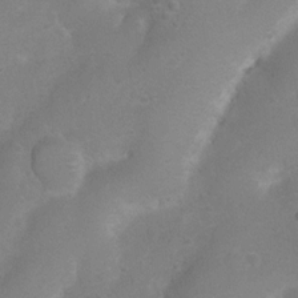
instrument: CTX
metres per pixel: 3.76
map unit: Nhu
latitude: 4.3089
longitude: -25.0836
